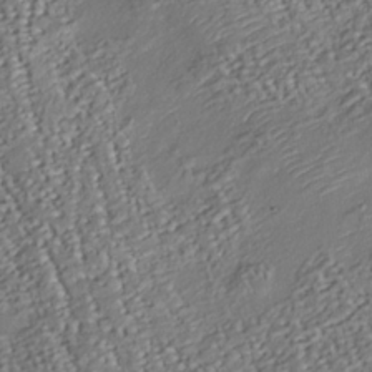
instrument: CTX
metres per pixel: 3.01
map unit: Nhu
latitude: -38.1039
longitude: -80.5357
